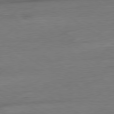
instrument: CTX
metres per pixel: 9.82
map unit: Ap
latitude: -80.9731
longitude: -79.0270
